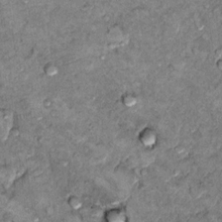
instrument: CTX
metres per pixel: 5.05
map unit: Hto
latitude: 10.1389
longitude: -36.5546
